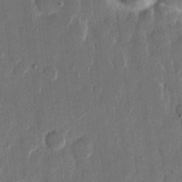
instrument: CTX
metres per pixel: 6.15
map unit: eHh
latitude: 13.3860
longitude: -68.6302
